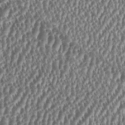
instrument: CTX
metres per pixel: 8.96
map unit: HNhu
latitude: 0.5356
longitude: 0.3307
